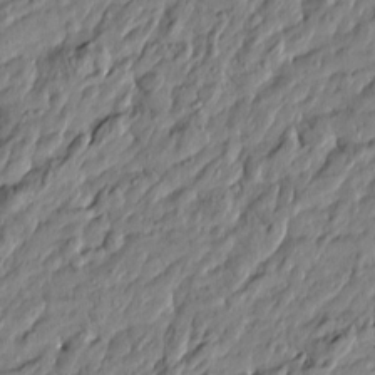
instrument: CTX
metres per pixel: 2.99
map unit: Htu
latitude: -5.5588
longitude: 177.8233
